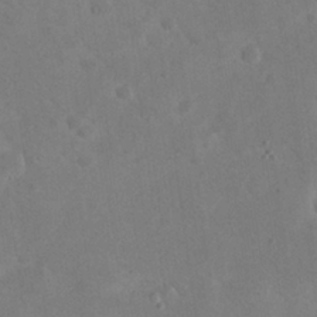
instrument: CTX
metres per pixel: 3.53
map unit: eHh
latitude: 25.6316
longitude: -66.2333
